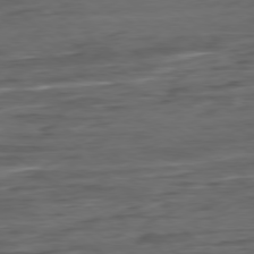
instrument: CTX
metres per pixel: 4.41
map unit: Hpe
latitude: -79.1431
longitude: -19.7449
